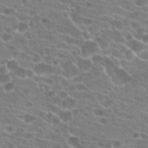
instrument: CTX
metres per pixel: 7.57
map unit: Hto
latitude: 21.8395
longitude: -39.8772
